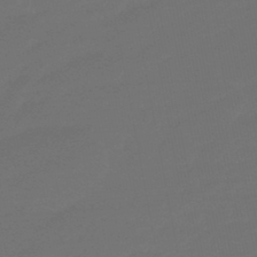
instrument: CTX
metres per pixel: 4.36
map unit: eHb
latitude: -47.7666
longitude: 87.8422
